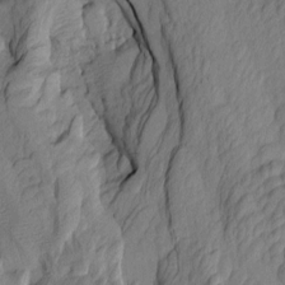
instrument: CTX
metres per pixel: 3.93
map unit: Htu
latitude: -8.7652
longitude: 177.6722
